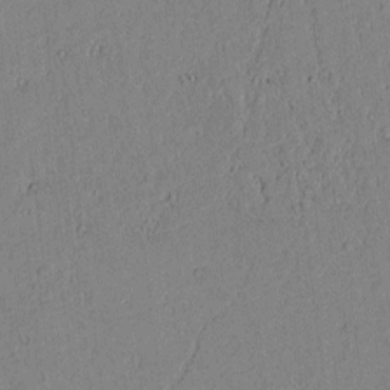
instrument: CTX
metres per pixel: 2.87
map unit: lAvf
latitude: 5.6505
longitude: 169.2187
